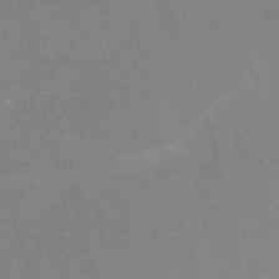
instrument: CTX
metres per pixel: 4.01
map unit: HNb
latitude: -52.5762
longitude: -47.0081
